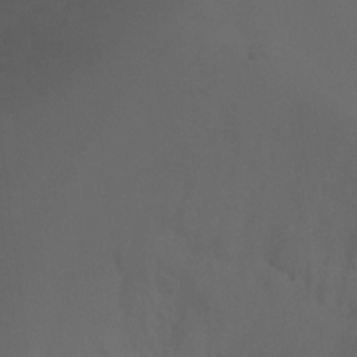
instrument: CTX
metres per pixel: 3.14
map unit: Ht
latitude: -1.0487
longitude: -18.1389
